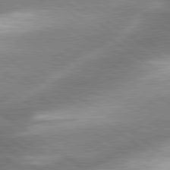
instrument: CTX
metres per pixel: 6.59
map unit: lApd
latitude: 80.2900
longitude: -119.7449
